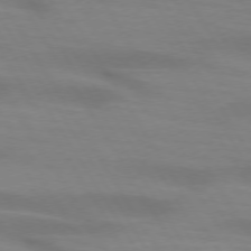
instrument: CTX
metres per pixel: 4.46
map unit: lApd
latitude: 73.5749
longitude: -53.2348
